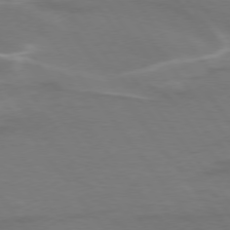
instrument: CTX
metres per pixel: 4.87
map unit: lApd
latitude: 75.1970
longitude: -62.4979
